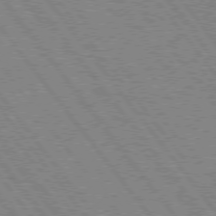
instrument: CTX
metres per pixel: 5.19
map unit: Hpe
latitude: 75.3671
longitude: -149.4049
